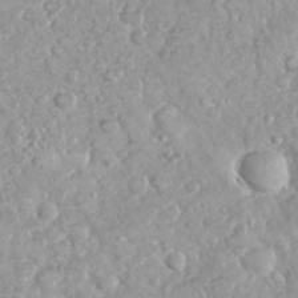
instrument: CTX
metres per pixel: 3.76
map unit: Nhu
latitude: 26.4412
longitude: -60.8191
